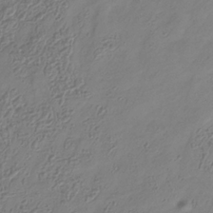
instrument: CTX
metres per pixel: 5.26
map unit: Hve
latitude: -34.6707
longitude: 89.1431
